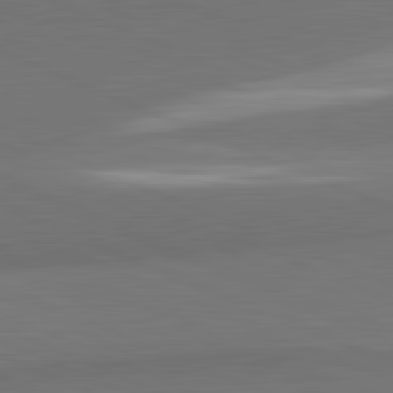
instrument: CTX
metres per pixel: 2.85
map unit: lApd
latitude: 82.1388
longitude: 151.2943
